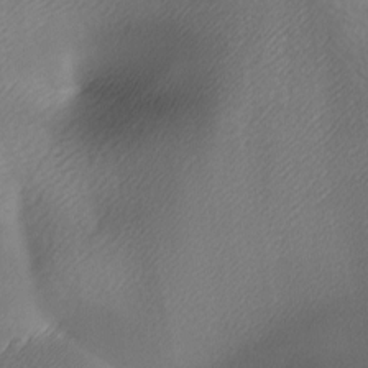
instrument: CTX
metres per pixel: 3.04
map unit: lAa
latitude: -6.2361
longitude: -122.1011
